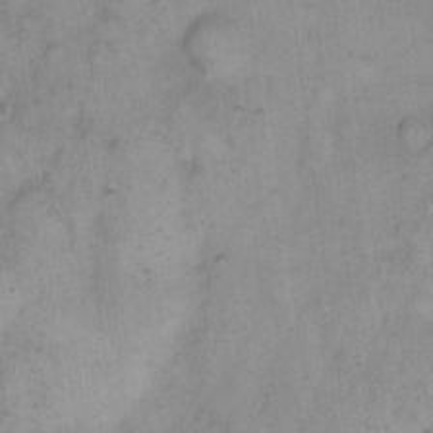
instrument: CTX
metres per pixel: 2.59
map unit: eHh
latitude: 14.9136
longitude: -66.2522
